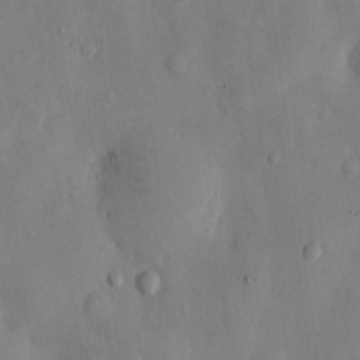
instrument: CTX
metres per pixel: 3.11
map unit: eHh
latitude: 12.3467
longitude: -62.3656
